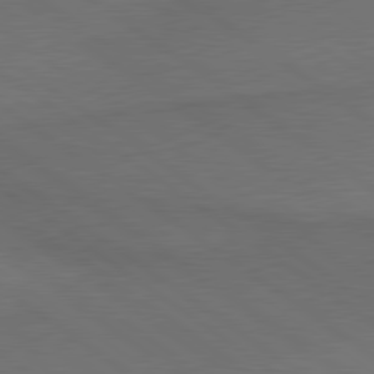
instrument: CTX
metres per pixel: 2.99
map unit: lApd
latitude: 79.6505
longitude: -177.1403
